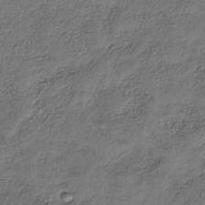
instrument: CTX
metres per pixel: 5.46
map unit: eHh
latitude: -41.7100
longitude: 123.0109
